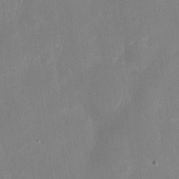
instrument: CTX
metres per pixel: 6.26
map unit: eHh
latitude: 7.7639
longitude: -68.8758
